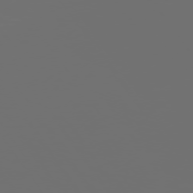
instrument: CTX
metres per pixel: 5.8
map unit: Hpe
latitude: 73.8017
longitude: -128.4790
